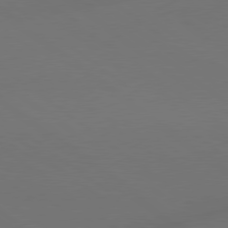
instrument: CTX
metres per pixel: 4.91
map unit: Hpe
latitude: 78.7813
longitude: 174.9730
